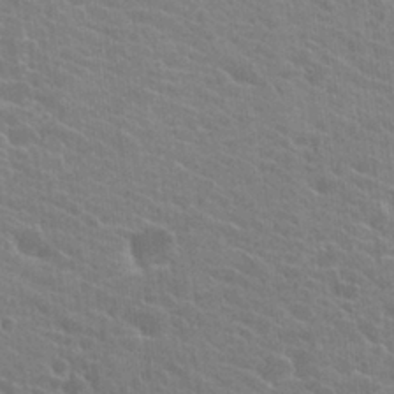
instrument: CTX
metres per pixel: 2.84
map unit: Hto
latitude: 24.1199
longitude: -40.5923
